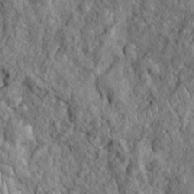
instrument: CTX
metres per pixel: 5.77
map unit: Htu
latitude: -5.5588
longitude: 155.9745
